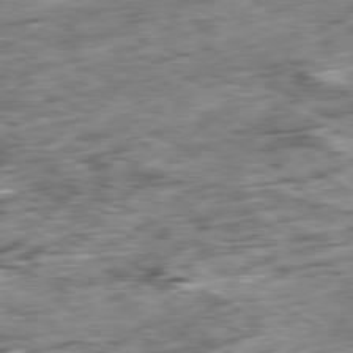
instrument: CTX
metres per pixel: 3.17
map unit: Ap
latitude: -80.3684
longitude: -89.5749
